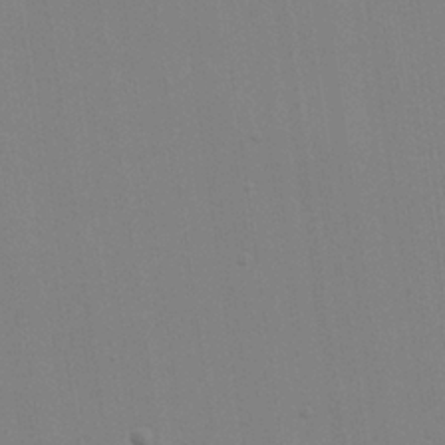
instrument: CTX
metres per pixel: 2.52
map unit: Hve
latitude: 26.4790
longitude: -92.8380
